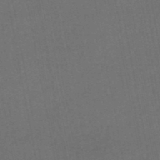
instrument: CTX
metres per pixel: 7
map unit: HNhu
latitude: -49.0865
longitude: 100.4628
